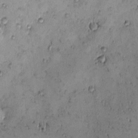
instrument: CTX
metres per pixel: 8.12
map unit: eHh
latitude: -0.3685
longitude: 19.0109
